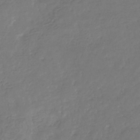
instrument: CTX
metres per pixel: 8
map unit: eHb
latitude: -31.5399
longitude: 73.3320
